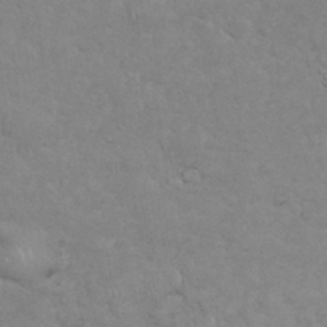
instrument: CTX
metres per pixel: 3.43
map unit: eHh
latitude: 35.7071
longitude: -62.4601
